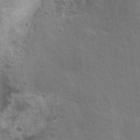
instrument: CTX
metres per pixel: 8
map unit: Nhu
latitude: 18.0444
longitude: -31.2348
